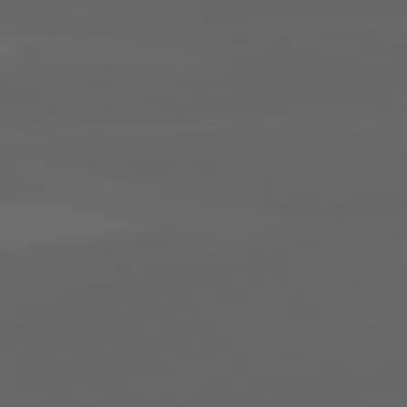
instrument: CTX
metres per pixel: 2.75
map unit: lApd
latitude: 83.0269
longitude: -133.3482
